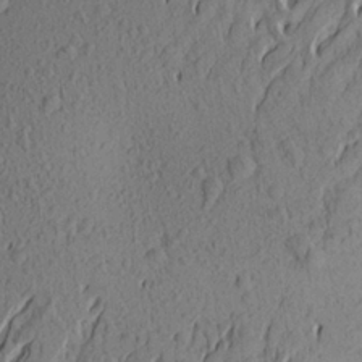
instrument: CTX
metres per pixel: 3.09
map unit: Aa
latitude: 24.1388
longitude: -144.5734
